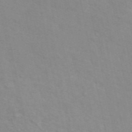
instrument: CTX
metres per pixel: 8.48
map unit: ANa
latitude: 49.5182
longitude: -73.1781
